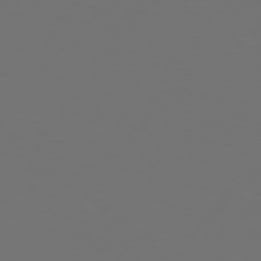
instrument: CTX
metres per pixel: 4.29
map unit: Hpe
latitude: 74.9136
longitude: -124.5356
